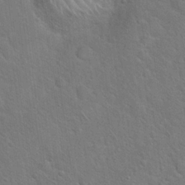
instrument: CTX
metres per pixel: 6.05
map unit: Hto
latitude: 19.9717
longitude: -51.3103
